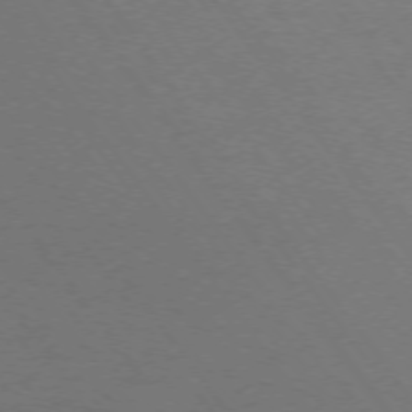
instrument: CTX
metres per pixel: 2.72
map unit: Ap
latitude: -75.1243
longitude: -75.3860
